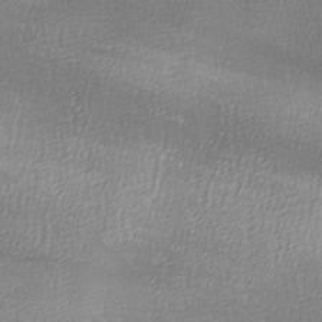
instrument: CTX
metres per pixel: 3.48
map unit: Ave
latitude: -7.5399
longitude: -122.8191
